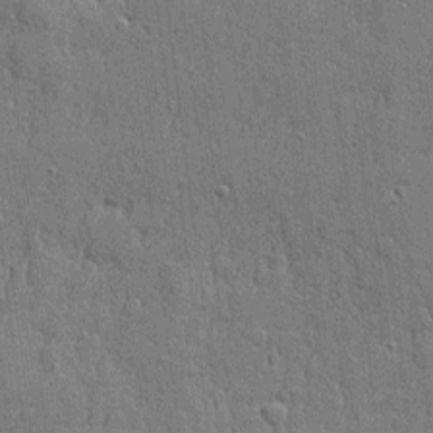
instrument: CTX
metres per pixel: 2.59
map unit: eHh
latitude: 5.5182
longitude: -75.4049
